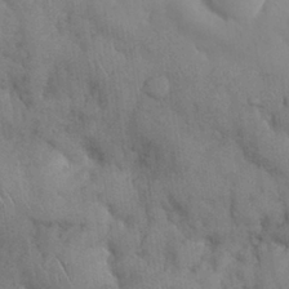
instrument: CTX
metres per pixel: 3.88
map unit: Nhu
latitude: 27.2537
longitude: -68.4034
